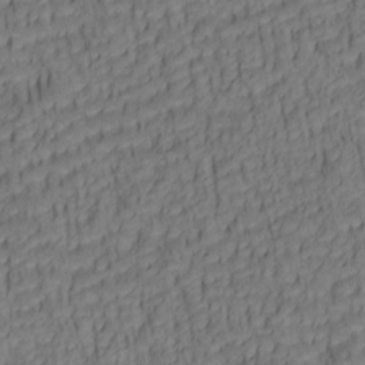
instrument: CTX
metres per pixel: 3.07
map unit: lAa
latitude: 5.8016
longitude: -115.1592
